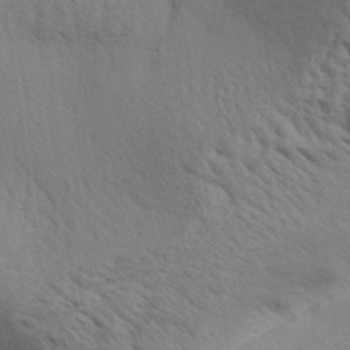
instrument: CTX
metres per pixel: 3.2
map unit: Aa
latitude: 32.4412
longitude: -140.1955
